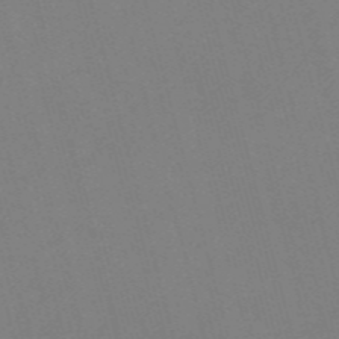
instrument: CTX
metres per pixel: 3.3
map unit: Nve
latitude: -57.9178
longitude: 62.1228
